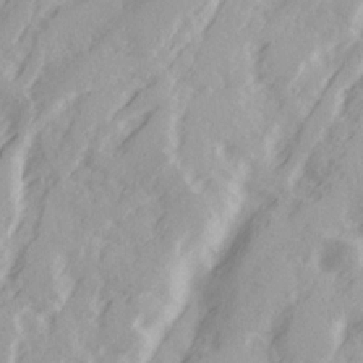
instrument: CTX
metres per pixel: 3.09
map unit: Ave
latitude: 21.6316
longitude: -131.8017
